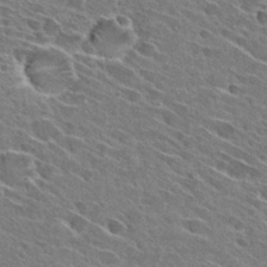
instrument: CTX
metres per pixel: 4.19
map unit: Hto
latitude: 28.7435
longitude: -43.1970
